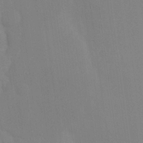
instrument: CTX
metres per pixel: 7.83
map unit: Nhu
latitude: 20.0633
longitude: -73.5372
